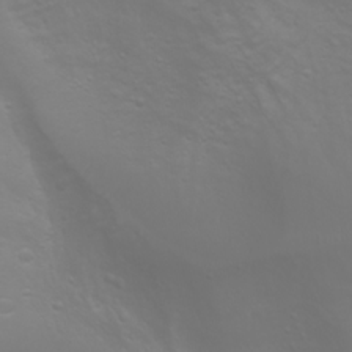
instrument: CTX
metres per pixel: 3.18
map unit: Htu
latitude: -0.9731
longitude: -74.9892
